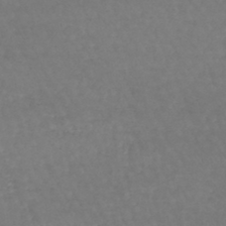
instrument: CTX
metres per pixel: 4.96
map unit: lHb
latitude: -43.5777
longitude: 73.3509
